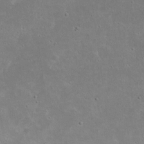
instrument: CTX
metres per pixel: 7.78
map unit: eHh
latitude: 18.2900
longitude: -72.2901
